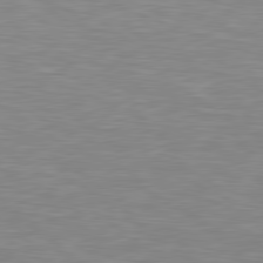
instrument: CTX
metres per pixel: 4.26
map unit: Hpe
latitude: 79.4994
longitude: -126.4034
